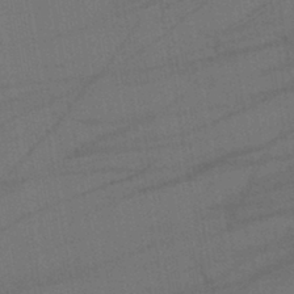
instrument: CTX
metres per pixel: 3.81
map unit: lHb
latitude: -42.5384
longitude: 67.9367
